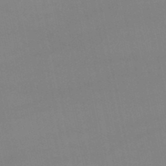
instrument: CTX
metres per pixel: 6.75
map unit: lHb
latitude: -49.2187
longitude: 68.1605
